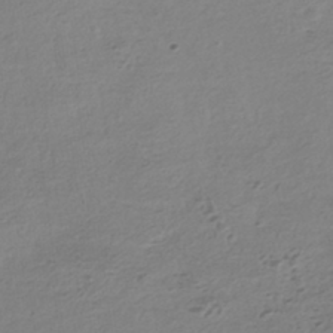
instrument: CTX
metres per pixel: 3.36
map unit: HNhu
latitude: -42.1794
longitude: 100.8785
